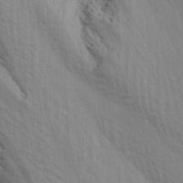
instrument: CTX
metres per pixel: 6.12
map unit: Ave
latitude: 14.9703
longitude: -130.3468
